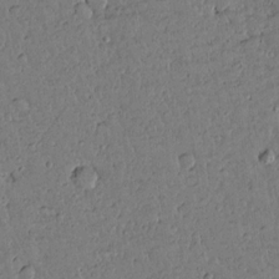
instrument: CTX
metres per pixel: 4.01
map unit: lAvf
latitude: 14.4034
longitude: -127.5182
